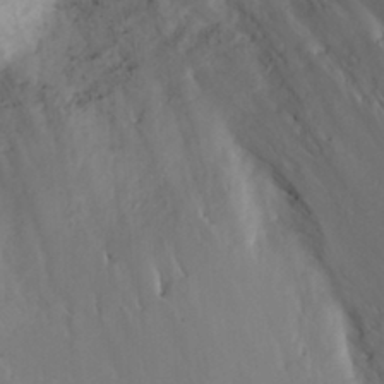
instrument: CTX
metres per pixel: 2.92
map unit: eHh
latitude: 31.1215
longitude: -58.6868
